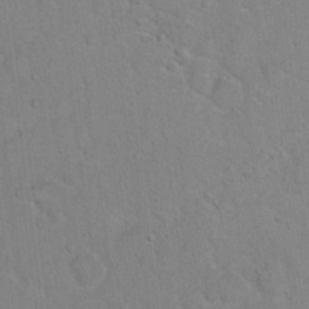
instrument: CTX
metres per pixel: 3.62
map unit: Hto
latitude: 15.4049
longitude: -40.4789
